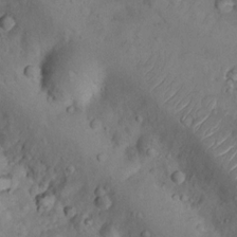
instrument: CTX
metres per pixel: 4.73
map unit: Nhu
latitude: 8.8947
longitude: -22.8002
